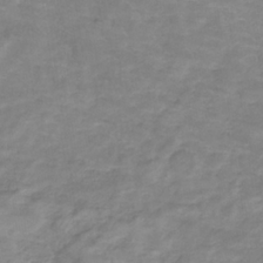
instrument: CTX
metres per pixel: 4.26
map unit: lHb
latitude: -34.3684
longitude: 72.2550
